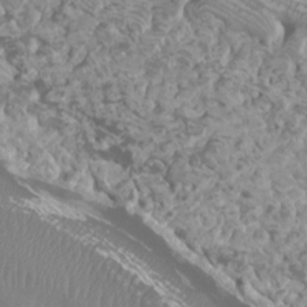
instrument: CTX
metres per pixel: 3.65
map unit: Ht
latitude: 1.7827
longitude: -20.2901
